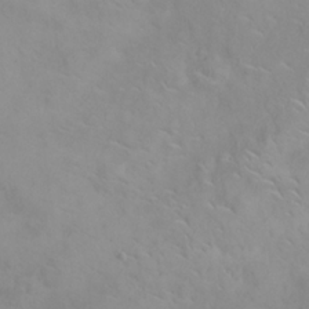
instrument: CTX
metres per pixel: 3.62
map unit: eHh
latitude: 25.4804
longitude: -64.1389
